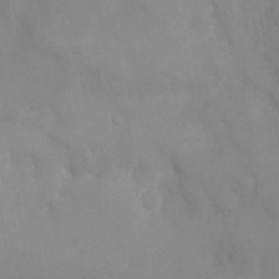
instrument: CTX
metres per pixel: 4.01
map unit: Ht
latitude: -0.4062
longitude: -34.7813
